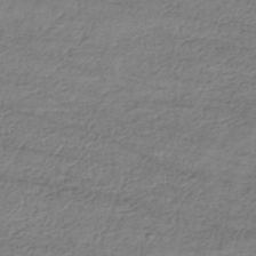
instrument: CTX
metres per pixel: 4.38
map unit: HNhu
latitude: -44.1417
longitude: 105.5588
